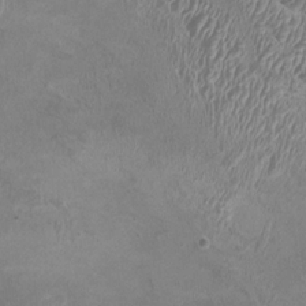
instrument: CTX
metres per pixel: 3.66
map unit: HNhu
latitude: 3.2348
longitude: -2.6868
